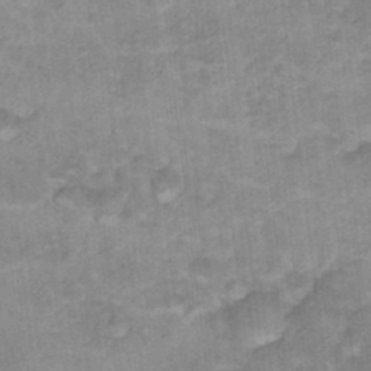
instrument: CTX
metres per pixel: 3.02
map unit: Hto
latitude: 17.8017
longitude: -35.0647
